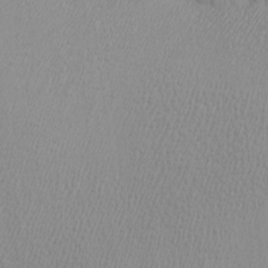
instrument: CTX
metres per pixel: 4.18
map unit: Htu
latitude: -6.6707
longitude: -69.4426
